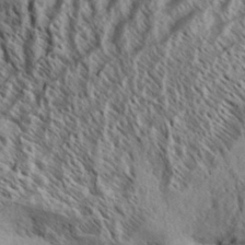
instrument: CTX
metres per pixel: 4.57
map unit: Aa
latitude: 33.7261
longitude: -138.0444
